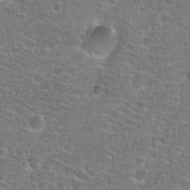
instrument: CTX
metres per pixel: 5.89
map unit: Hto
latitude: 25.8772
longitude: -48.8191
